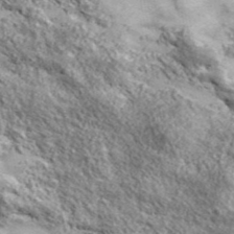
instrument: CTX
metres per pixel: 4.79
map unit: eHh
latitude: 43.0836
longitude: -88.5735
